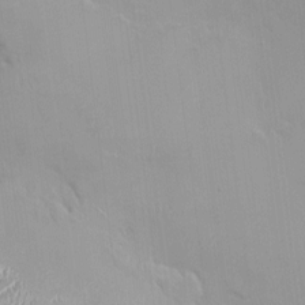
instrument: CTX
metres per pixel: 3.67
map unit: HNhu
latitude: 0.2522
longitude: -2.7624
